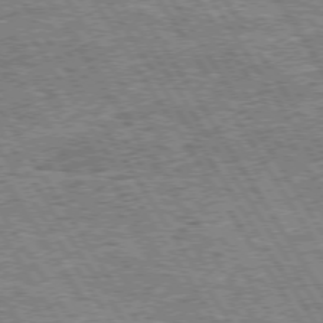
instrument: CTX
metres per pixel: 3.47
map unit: Hpe
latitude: 73.6316
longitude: -135.0269
